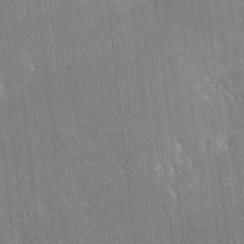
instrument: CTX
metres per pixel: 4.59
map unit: Ave
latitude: 20.0255
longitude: -137.6316
